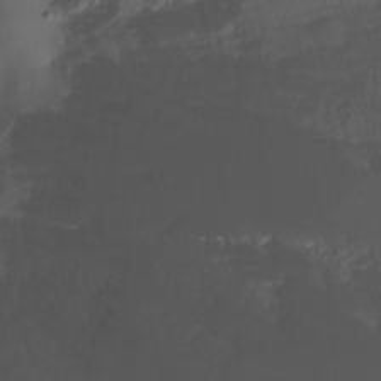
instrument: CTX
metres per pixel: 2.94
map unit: Nhu
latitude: -8.9164
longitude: -81.2726
